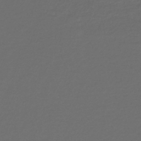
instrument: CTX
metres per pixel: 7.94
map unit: lHb
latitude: -43.7855
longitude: 71.1809
